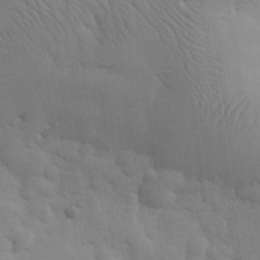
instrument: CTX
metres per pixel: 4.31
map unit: eHh
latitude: 32.3089
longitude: -68.6113
